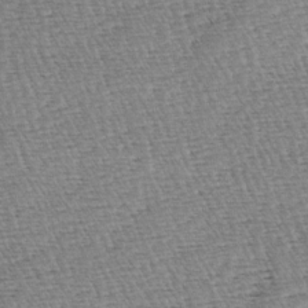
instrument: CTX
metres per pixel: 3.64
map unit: lAa
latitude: -3.5021
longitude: -122.9892
